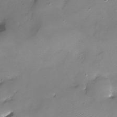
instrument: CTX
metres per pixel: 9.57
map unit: Nhu
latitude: -28.2173
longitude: -59.6127
